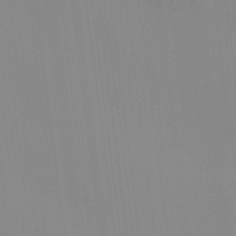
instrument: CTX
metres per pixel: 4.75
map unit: HNhu
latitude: 11.4616
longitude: 9.9367
